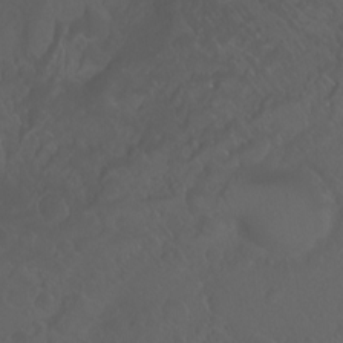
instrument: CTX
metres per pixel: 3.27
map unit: Ht
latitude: -0.6330
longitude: -45.9528
